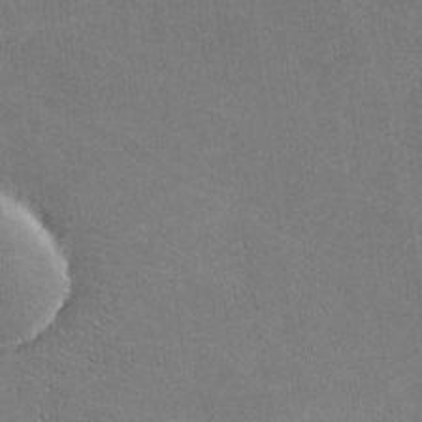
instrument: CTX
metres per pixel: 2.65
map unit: lHvf
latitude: -8.8219
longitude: -100.5546
